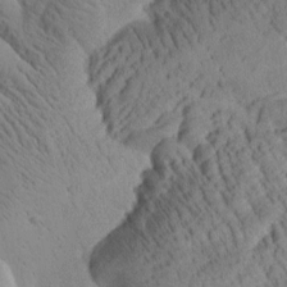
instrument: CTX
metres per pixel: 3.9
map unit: Htu
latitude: 0.9324
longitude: 175.3509
